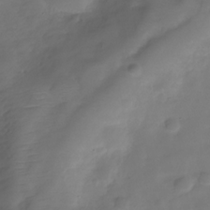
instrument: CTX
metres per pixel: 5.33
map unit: Hve
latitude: -30.5762
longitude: 92.0850
